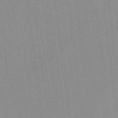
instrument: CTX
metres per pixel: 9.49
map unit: lHvf
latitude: -13.7100
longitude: -104.1200
